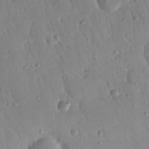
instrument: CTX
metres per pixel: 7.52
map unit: Nhu
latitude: 18.5734
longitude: -78.3090
